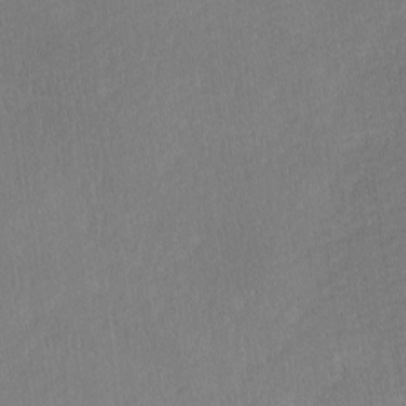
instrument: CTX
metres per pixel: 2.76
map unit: Ave
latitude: -0.5385
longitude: -114.0822
